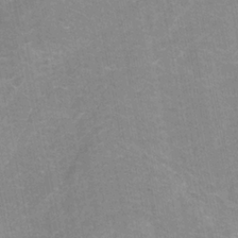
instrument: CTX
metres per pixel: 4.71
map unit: HNhu
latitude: -28.7274
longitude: 67.2187
